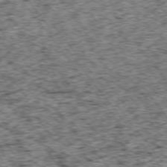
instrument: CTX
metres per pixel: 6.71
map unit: Ap
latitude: -75.0298
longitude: -87.4237
